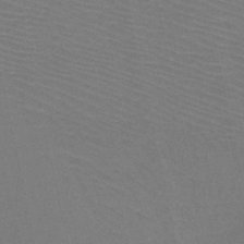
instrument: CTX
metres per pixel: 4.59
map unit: HNb
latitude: -46.7274
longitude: -41.4804
